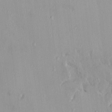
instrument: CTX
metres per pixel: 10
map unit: HNhu
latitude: 5.2348
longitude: 2.9919
